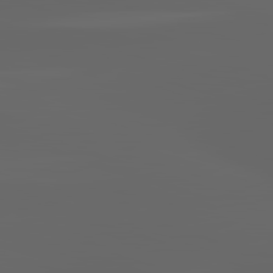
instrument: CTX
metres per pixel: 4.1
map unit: lApd
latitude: 83.0269
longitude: -136.8002
